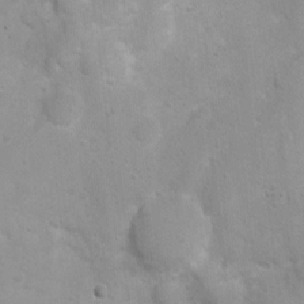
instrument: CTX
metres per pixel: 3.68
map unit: Ht
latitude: 3.7071
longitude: -26.5546
